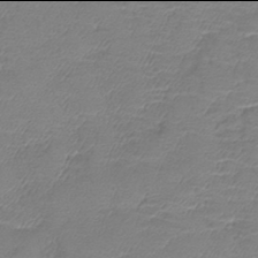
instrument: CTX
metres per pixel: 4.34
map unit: lHb
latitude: -42.0094
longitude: 78.6896
